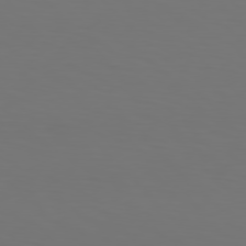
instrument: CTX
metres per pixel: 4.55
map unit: Hpe
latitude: 77.0836
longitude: -133.5560
